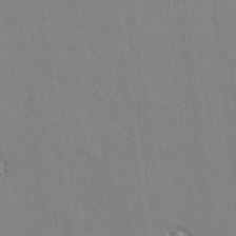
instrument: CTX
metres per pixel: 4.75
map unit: lAvf
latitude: 16.3845
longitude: -126.9325
